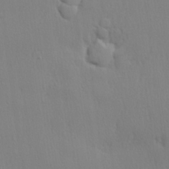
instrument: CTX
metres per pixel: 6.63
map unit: lHvf
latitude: 21.2159
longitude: 141.2943
